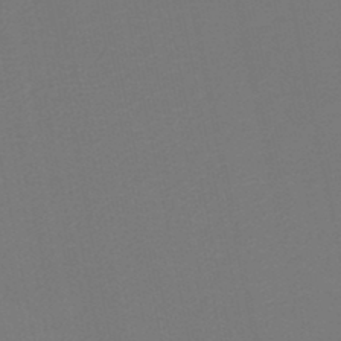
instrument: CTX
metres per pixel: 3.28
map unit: HNb
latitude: -46.7652
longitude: -44.7246
